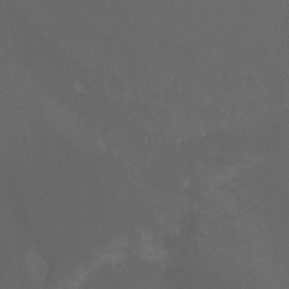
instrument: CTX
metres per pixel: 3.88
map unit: Nhu
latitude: -15.3132
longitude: -57.6315
